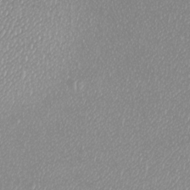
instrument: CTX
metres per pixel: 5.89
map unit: Htu
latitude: -6.2928
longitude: -73.4049
